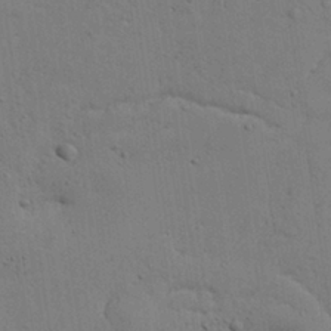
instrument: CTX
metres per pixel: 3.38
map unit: Aa
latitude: 27.6883
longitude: -130.2901
